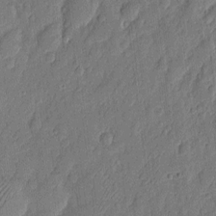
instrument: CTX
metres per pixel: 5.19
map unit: eHh
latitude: 7.3293
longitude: -73.8773
